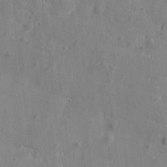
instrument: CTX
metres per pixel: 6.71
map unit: eHh
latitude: 7.1970
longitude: -74.7435
